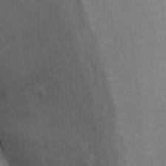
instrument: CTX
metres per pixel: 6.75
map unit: Ht
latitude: 12.8380
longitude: -41.4048
